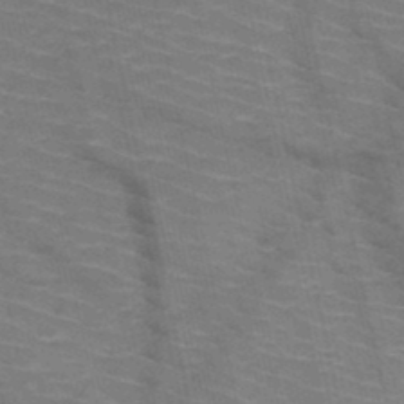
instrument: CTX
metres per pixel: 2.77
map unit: HNb
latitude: -48.0850
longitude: -47.7450
